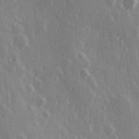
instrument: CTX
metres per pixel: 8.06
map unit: Hve
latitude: 26.4034
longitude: 146.9541
